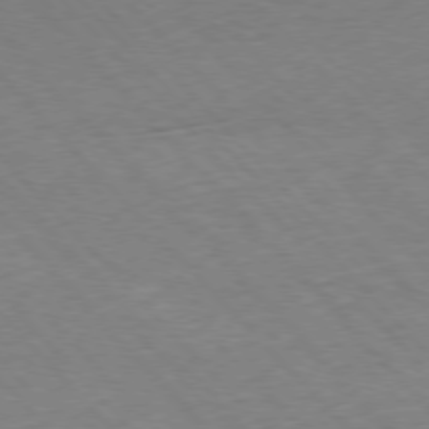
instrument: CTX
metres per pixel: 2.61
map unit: Ap
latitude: -77.5777
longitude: -95.8395
